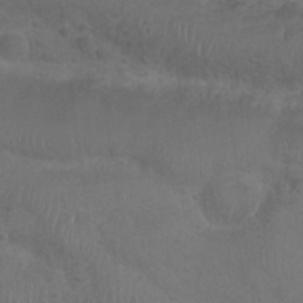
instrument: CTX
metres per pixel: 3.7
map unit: Nhu
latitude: 24.8191
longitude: -52.2712
